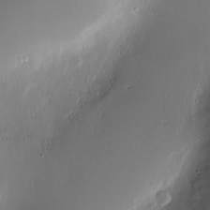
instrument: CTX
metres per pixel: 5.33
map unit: Nve
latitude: -9.5966
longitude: 173.4076
